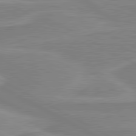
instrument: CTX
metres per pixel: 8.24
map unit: lApd
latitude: 81.0836
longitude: 171.8800
